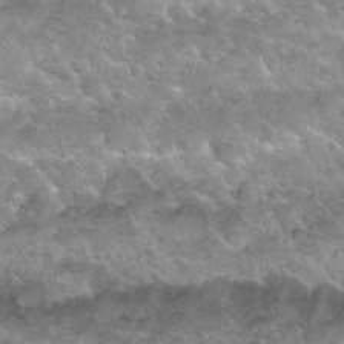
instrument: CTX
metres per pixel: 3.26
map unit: Nhu
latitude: 29.9717
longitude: -54.3278
